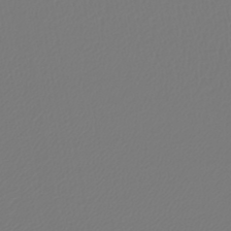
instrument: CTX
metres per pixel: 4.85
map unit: lHb
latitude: -42.8596
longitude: 60.6707
